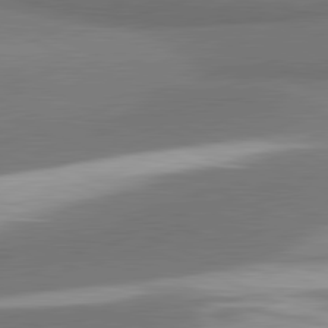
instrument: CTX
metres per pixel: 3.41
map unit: lApd
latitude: 81.5560
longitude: 174.3495
